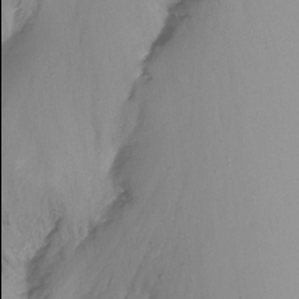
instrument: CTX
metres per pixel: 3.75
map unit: Nhu
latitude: -15.4077
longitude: -53.9906
